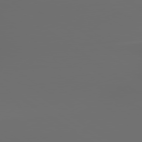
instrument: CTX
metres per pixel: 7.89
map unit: lApd
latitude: 79.5938
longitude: -175.9150
